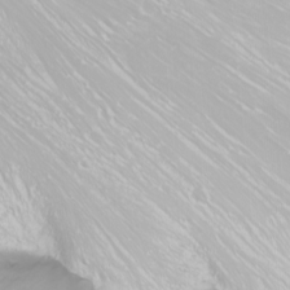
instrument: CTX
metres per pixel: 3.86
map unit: Nhu
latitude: -11.4643
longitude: -64.4034
